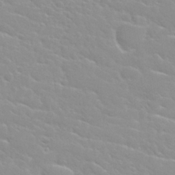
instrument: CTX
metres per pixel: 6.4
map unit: Nhu
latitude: 30.5546
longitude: -50.8947
